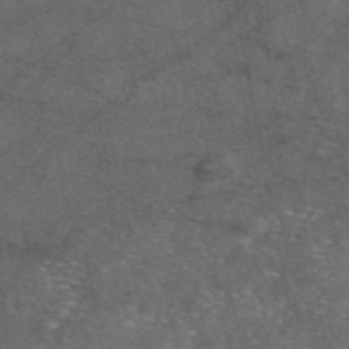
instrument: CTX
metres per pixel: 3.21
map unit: eAb
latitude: 47.5183
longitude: 111.9745
